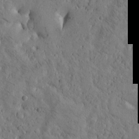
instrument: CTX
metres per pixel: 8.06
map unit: Htu
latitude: -3.1998
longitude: 170.9353
